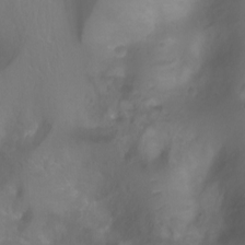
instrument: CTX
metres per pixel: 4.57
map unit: Ht
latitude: -0.1417
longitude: -46.2334
